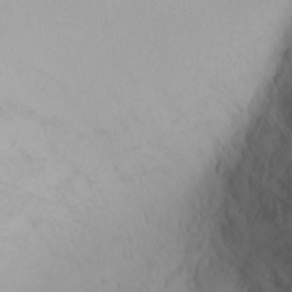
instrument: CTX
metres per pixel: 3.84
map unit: Nhu
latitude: -4.6140
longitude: -80.4034
